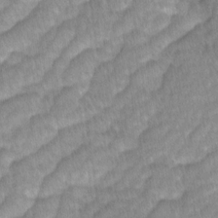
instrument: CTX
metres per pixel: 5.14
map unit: Ave
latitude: -1.1809
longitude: -113.9717
